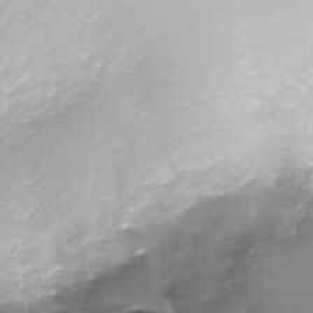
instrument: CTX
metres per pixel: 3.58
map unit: Nhe
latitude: -32.4440
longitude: -92.9513
